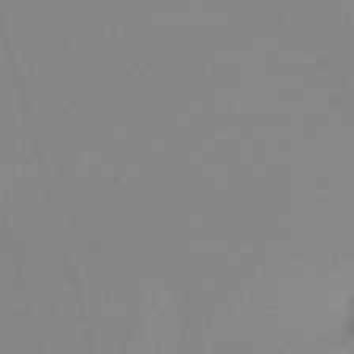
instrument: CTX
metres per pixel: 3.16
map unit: eHh
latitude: -61.4832
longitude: 52.1983
